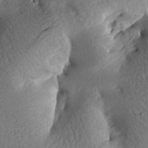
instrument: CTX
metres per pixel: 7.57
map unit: lAa
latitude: -7.8800
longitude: -126.4601
